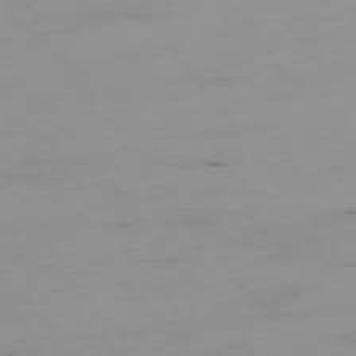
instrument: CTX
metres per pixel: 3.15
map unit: Ap
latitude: -75.2376
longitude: -79.2159
